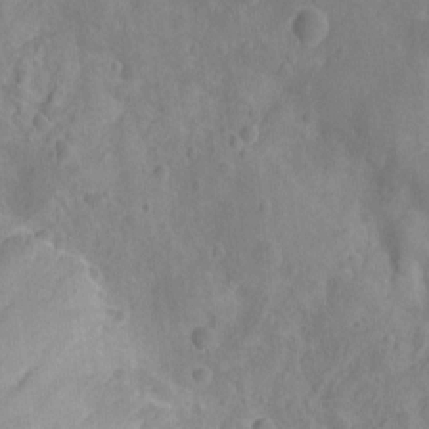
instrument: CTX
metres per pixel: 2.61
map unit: Ht
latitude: -11.6722
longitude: -24.7057
